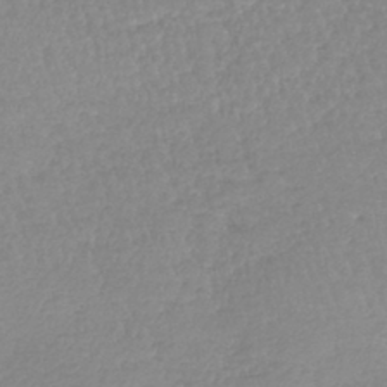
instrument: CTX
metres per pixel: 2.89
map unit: lHb
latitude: -40.5951
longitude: 68.3495
